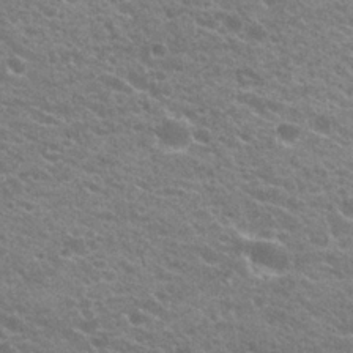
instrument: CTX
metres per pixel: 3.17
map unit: Hto
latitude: 23.5371
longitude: -35.7071
